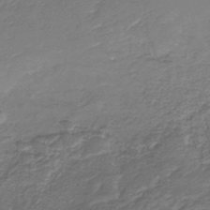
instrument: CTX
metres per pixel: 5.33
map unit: HNb
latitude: -36.0661
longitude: 50.9164
